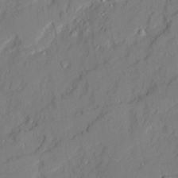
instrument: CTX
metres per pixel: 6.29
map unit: Ave
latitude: 21.6694
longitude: -129.3104
